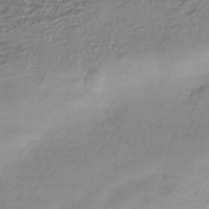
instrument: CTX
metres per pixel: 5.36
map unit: HNhu
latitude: -44.7652
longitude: 96.7463
